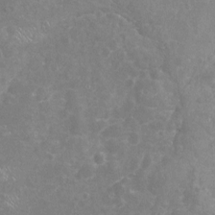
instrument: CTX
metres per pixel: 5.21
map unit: Nhu
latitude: -17.8612
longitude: -57.1214
